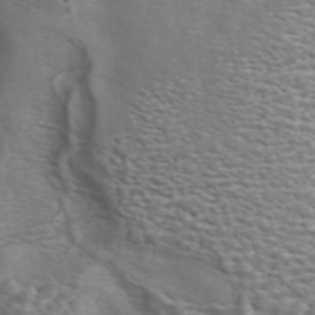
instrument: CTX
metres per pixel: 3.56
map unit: ANa
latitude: 44.8191
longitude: 30.6140
